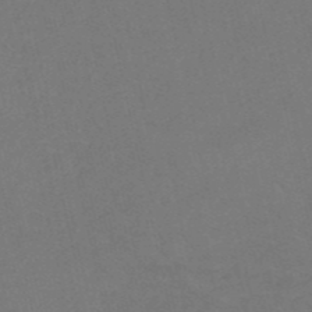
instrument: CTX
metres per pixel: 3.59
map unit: HNb
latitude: -52.6707
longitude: -48.8569
